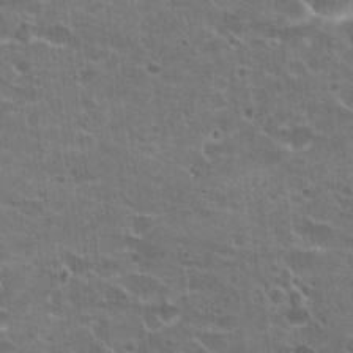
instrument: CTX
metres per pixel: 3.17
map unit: Hto
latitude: 22.1767
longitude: -42.6680
